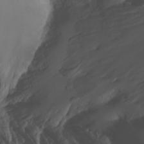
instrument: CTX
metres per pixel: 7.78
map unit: Nhu
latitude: -7.3509
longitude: -70.8002
